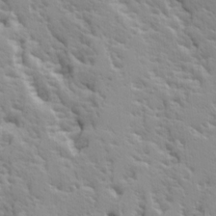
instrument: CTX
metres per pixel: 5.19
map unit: Ave
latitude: 14.4601
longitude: -131.4616
